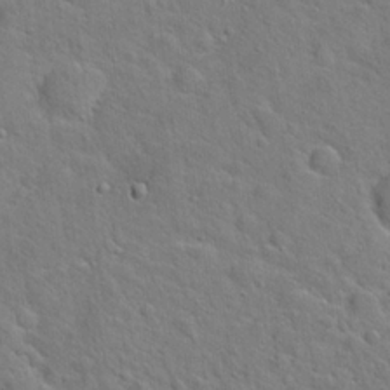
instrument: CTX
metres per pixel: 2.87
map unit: Hto
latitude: 20.9703
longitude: -49.5749
